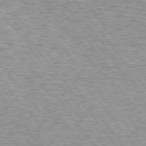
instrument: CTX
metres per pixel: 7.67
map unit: lApd
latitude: 74.8758
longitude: -76.6301
